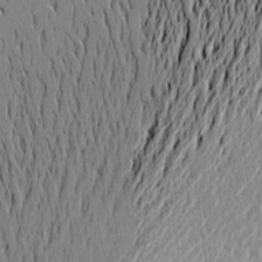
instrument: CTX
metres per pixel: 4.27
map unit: Aa
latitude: 20.7247
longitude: -148.0444
